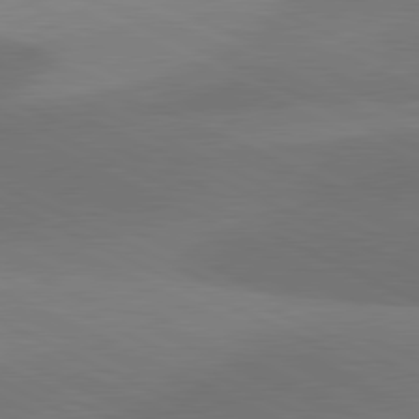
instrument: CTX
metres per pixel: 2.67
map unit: lApd
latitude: 81.1970
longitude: 126.3306
